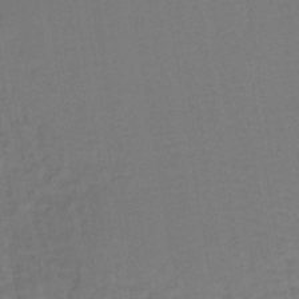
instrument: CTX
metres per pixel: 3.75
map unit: lHb
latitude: -35.5588
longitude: 64.6897
